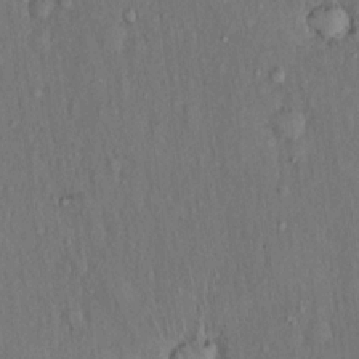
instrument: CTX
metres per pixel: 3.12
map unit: Hto
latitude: 15.9151
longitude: -60.5923
